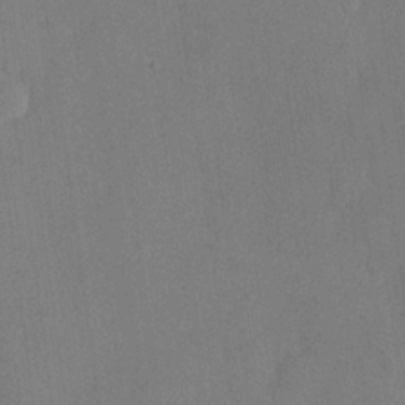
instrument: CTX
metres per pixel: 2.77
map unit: lHvf
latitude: 21.6316
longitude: 145.3321
